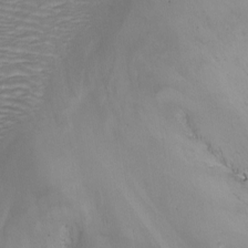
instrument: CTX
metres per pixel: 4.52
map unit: Nhu
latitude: -13.3132
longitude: -63.6694
